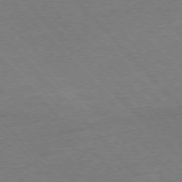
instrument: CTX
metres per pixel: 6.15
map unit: Ap
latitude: -77.3510
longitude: -95.2726
